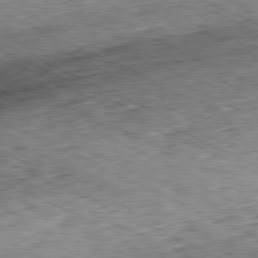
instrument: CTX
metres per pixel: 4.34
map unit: Hpe
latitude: -81.2943
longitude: 11.1053
